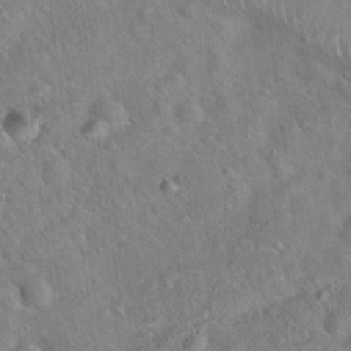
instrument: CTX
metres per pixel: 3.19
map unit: Hto
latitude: 20.1956
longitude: -53.4805
